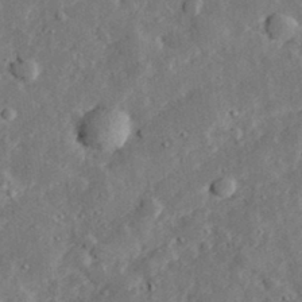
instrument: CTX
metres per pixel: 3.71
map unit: lHvf
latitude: 32.4601
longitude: -83.2159
